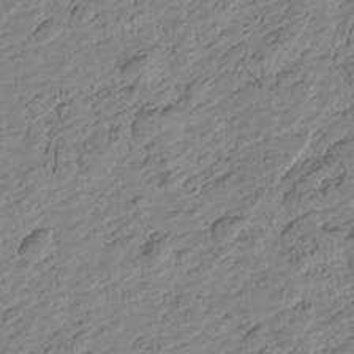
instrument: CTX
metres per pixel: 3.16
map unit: Htu
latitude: -0.6330
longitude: -175.4993
